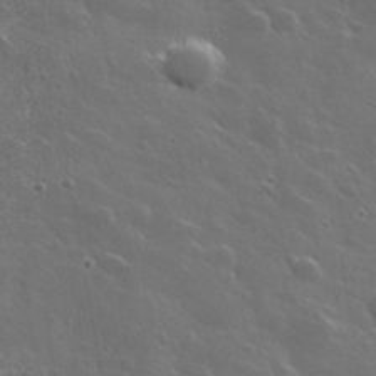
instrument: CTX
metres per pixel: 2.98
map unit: lHvf
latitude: 35.6694
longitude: -91.6316
